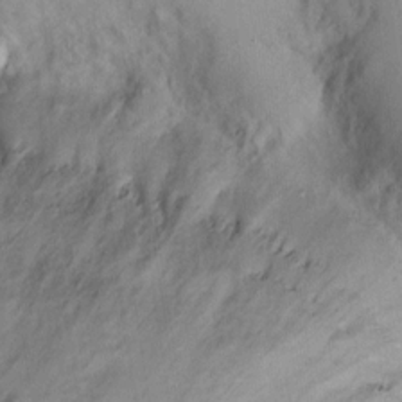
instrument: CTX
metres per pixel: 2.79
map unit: eHh
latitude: 12.4412
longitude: -61.7449
